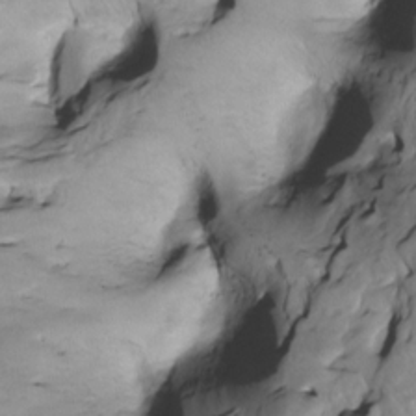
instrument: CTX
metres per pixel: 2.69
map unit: Htu
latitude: -5.1809
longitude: 150.1605
